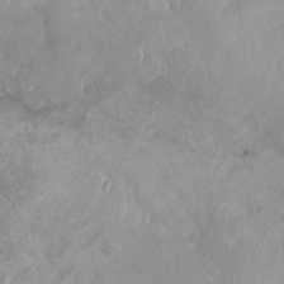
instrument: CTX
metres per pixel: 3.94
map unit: HNhu
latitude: 3.4237
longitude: -2.8002
